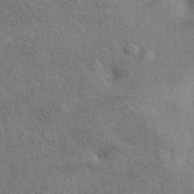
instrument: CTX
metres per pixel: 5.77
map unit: eAb
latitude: 41.3103
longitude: 104.0472
